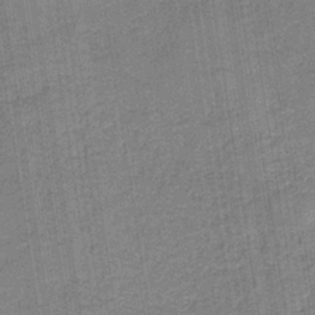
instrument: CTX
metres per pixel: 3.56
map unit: HNb
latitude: -37.0486
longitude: 51.7666
